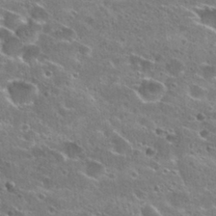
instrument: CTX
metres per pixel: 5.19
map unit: Hto
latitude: 25.6882
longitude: -46.8380
